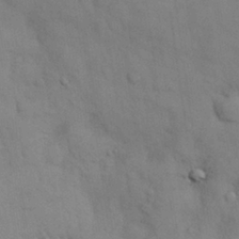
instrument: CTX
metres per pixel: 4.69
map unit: Nhu
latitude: 28.1767
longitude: -69.7261
